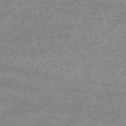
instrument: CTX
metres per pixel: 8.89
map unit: lHb
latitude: -33.7100
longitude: 70.1228
